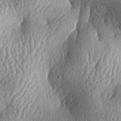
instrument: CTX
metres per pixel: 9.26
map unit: lAa
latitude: -6.3306
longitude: -127.7450
